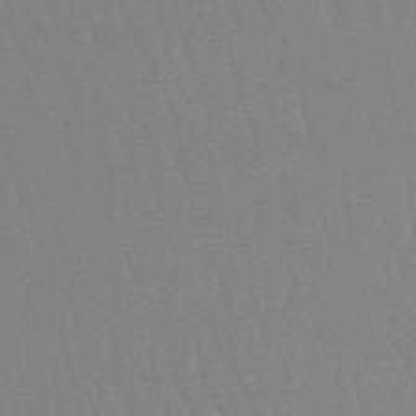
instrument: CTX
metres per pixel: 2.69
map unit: eHb
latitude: -46.6896
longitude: 80.0094
